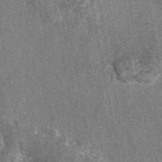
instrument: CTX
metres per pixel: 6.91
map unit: eAb
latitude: 46.8380
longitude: 107.3321
